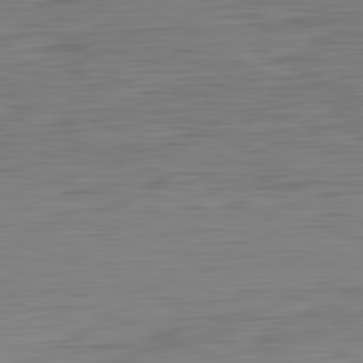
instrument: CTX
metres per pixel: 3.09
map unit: Hpe
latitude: -82.5196
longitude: 7.5588
